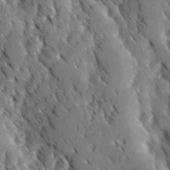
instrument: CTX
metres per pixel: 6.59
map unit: Ave
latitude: 9.0081
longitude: -104.1389
